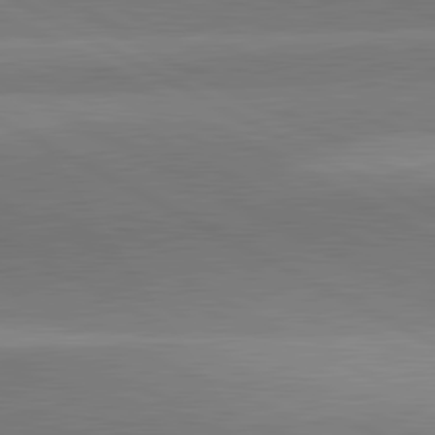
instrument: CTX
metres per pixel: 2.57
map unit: lApd
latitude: 81.8205
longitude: 134.6518
